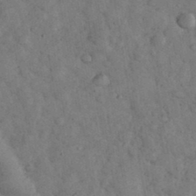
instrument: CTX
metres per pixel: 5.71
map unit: eHh
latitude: 34.4034
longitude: -68.3656
